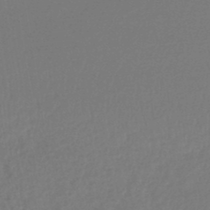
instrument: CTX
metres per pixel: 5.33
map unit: lHb
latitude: -45.1053
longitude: 59.8044
